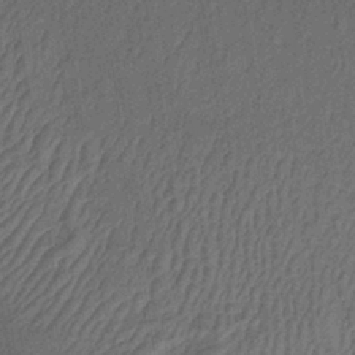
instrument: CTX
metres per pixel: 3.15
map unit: lHb
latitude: -35.7100
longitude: 70.9542
